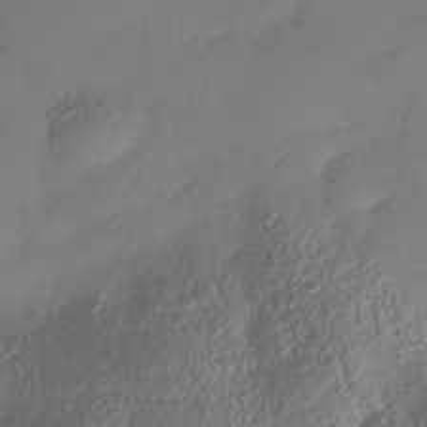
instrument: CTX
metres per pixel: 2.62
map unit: Nhe
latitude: -35.2376
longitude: -143.8017
